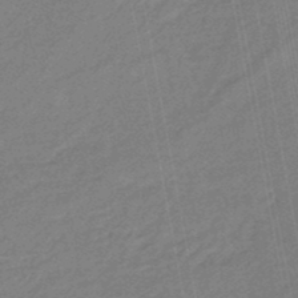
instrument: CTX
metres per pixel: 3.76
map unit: HNhu
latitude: -47.4832
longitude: 89.7666
